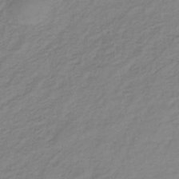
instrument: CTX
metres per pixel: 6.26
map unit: lHb
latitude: -37.3698
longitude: 70.6519
